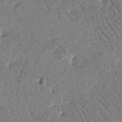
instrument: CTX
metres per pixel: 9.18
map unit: Htu
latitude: -1.8801
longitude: 175.7477
